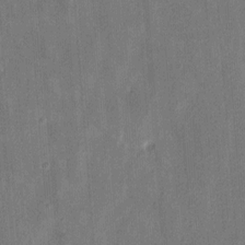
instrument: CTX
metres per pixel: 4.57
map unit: eHh
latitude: 8.0822
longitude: -73.5749
